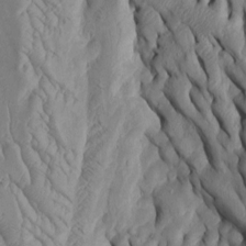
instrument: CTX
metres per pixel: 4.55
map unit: Htu
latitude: -3.1809
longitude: 157.2376
